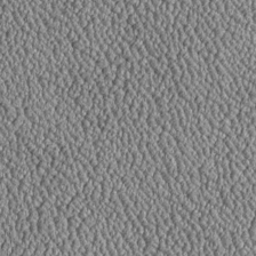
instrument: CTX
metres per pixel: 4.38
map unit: Htu
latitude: -6.9353
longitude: 156.4629
